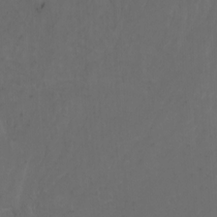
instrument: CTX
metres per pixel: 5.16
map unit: Htu
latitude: -7.3698
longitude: -64.7624
